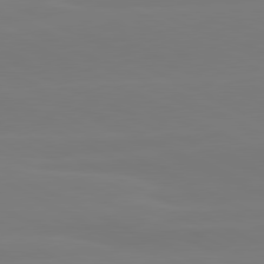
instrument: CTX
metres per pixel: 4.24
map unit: lApd
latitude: 81.0836
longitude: -127.1781
